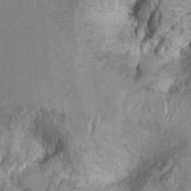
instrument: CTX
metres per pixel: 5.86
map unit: Ht
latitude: 9.3482
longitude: -31.9717
